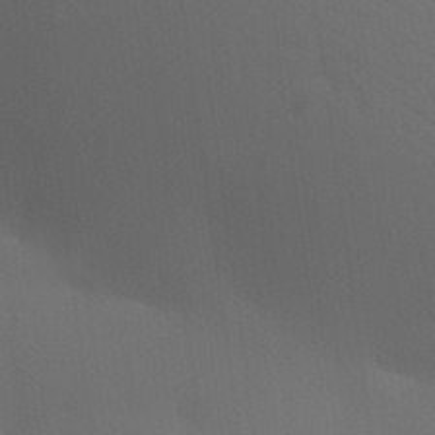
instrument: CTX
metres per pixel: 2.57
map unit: lAa
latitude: 20.5168
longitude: -138.5735
